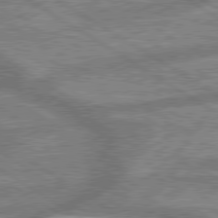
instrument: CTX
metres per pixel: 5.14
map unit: lApd
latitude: 79.7261
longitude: -170.5546
